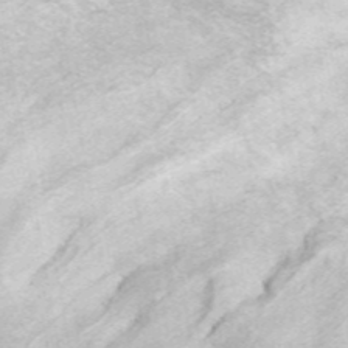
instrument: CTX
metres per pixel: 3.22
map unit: ANa
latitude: 45.6694
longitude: 29.9745
